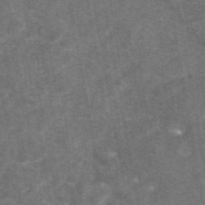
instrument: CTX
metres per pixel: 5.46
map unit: eAb
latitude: 47.1026
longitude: 120.8786
